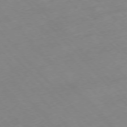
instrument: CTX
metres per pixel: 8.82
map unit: Hpe
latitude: -76.6707
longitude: -17.4237
